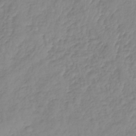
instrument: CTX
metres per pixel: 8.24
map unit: lHb
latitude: -37.1809
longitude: 69.6532
